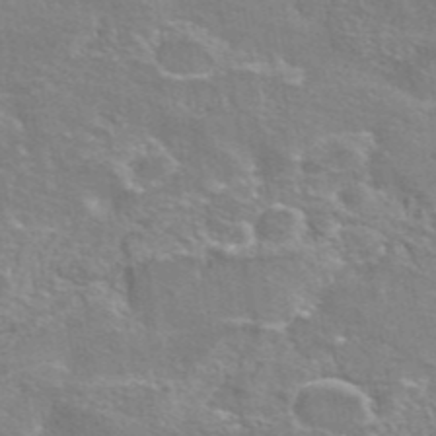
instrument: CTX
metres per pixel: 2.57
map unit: eAb
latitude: 45.1592
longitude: 106.6519
